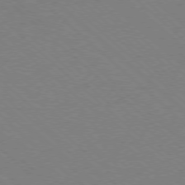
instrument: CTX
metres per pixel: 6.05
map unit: Ap
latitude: -78.3684
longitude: -85.1214
